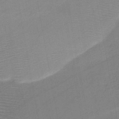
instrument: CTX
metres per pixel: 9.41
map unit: HNb
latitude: -45.6911
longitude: -40.4223
